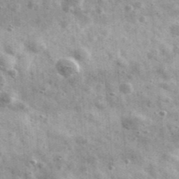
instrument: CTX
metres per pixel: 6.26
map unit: Ave
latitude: 41.1214
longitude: -106.8002
